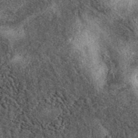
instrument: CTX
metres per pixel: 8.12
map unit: eAb
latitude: 39.8583
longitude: 106.6329
